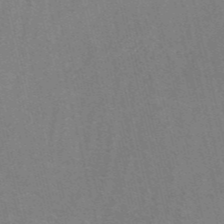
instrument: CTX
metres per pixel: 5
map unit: HNb
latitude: -54.1417
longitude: -45.7449
